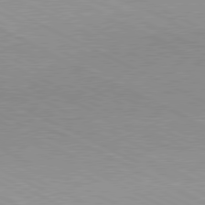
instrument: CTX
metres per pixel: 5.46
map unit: lApd
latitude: 79.9528
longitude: -128.0822
